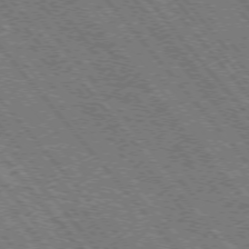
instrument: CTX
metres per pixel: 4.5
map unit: Hpe
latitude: -75.6533
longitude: -16.3845
